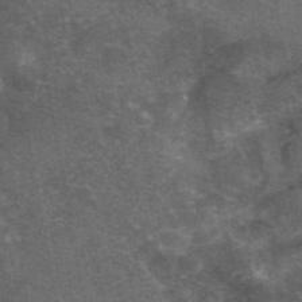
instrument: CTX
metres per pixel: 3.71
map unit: eAb
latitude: 46.4979
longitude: 119.8044
